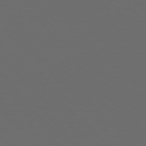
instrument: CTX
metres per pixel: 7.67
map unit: Hpe
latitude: 76.7813
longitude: -168.4412
